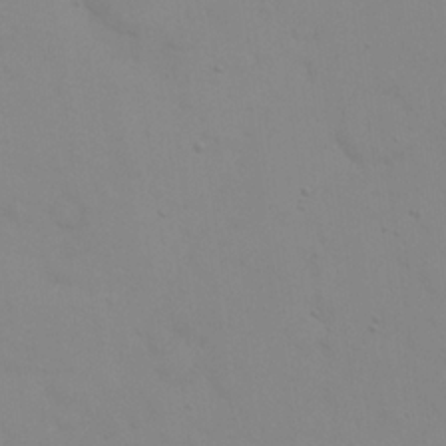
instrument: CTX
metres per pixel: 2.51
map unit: eHh
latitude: 23.4804
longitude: -65.6883
